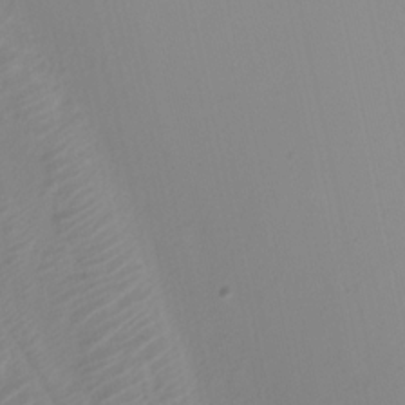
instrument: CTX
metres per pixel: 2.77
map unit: Nhu
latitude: -7.7477
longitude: -75.7828
